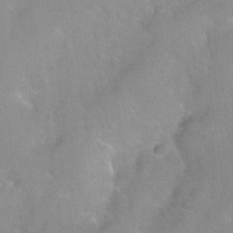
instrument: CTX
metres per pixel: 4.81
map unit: Nhu
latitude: 26.2901
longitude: -56.7813
